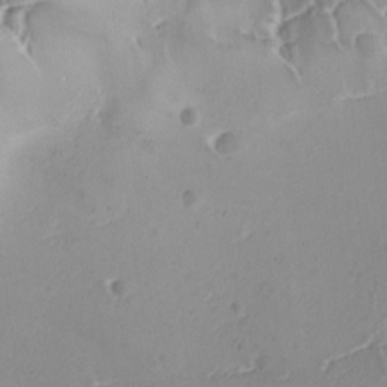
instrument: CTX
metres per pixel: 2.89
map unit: Ave
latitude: -9.5210
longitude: -122.2900
